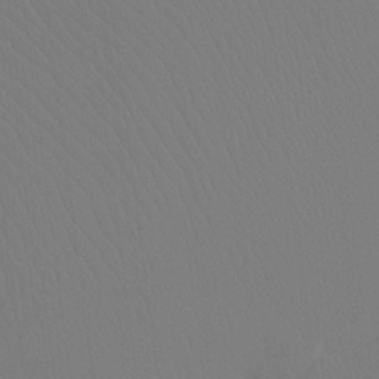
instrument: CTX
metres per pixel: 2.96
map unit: Htu
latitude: -16.3307
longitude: -46.5735
